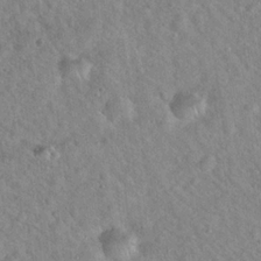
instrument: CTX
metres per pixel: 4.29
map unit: Hto
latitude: 20.0255
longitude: -53.9339
